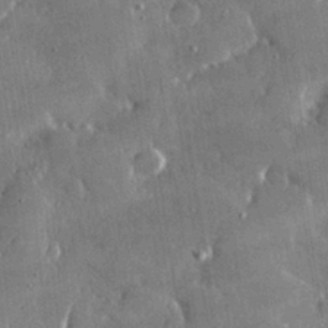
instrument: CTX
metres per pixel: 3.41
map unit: lHvf
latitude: 32.1011
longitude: -92.0633
